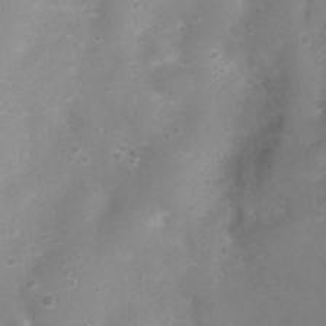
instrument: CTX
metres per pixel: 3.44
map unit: Nhu
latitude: 3.8205
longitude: -25.1025
